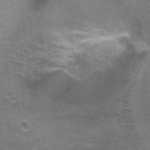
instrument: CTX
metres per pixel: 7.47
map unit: Nhu
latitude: 1.1403
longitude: -17.8016
